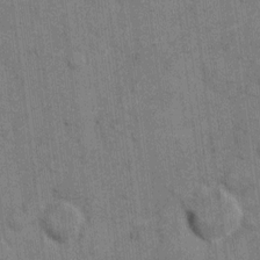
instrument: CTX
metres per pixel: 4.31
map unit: eHh
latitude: 10.6869
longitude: -66.4601
